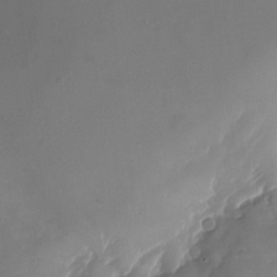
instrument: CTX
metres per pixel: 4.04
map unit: Nhu
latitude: -23.8800
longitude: -71.8583
